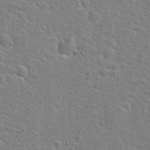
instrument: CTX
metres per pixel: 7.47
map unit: Hto
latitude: 25.0269
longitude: -49.1781
